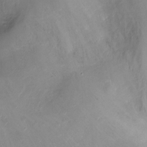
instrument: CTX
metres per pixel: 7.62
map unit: Ht
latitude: -10.3117
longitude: -19.9717
